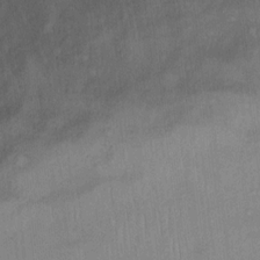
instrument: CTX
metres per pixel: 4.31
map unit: Ht
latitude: 13.0648
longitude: -40.2333
